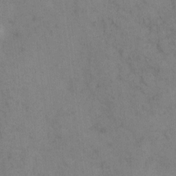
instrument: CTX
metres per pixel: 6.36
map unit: eHh
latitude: 9.4615
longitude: -62.9136
